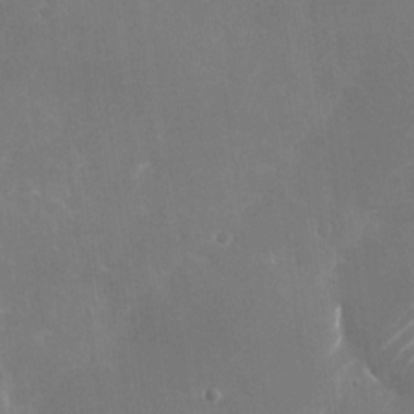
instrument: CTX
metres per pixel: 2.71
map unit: Nhu
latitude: -23.6344
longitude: -72.3090
